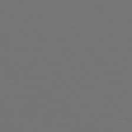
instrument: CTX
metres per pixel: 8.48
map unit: Hpe
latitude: 75.1403
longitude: -124.3467
